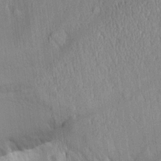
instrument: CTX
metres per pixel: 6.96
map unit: Aa
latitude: 15.0648
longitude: -147.0837
